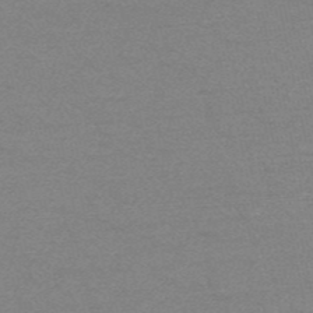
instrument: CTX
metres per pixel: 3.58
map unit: HNb
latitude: -52.1794
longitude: -43.4049
